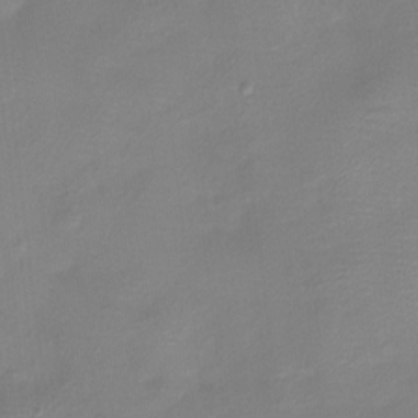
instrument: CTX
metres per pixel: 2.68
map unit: Htu
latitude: -13.9745
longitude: -45.6127
